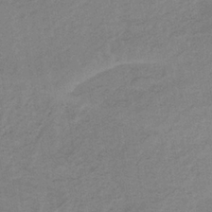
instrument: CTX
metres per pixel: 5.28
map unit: HNb
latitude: -33.5022
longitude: 62.3684
